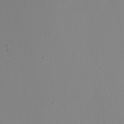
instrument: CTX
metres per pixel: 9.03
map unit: Nhu
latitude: -6.9919
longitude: -81.2159
